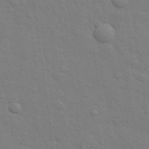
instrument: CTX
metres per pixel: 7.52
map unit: eHh
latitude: 28.7435
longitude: -75.1781
